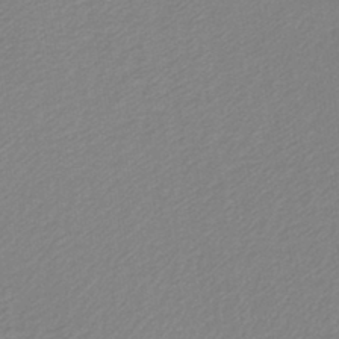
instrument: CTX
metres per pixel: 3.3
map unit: lHb
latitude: -40.3117
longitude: 63.9367
